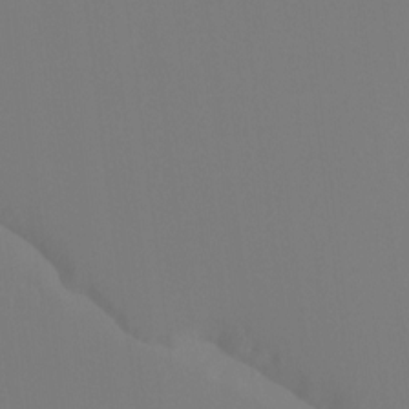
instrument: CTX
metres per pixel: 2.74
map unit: Ht
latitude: -15.4266
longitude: -42.5357
